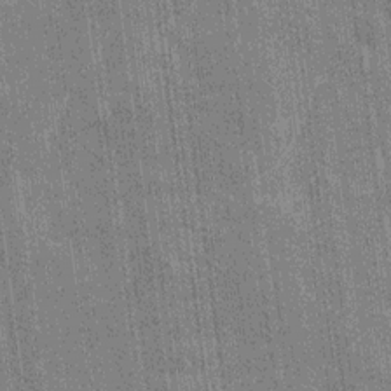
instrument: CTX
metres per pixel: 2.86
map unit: Ave
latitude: 15.8395
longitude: -138.3089
